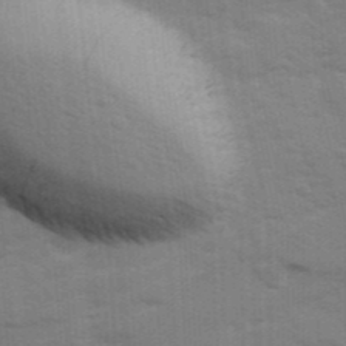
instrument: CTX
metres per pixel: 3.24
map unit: Ave
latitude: 12.8191
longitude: -102.2144
